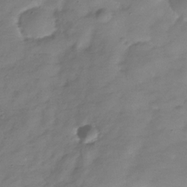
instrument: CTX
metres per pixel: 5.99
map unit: Hve
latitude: -32.2929
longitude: 91.6533
